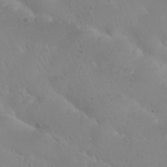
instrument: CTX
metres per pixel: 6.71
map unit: Nhu
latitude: 28.5168
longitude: -55.5371
